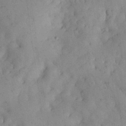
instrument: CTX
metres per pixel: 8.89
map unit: Nhu
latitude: 27.3482
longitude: -71.6316
